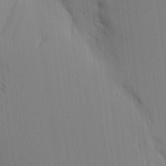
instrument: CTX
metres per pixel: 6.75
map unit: Aa
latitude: 16.5357
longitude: -148.8569
